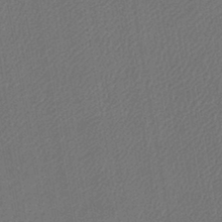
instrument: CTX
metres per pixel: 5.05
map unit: lHb
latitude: -42.6707
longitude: 60.9164
